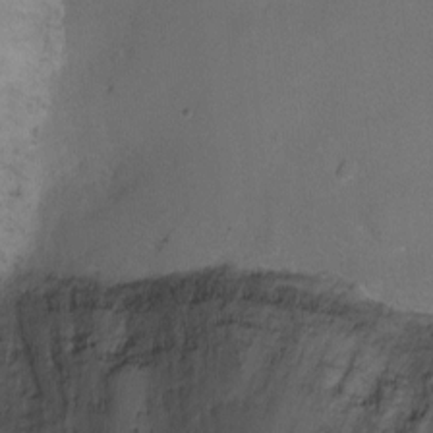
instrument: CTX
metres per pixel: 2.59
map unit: Ht
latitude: -2.2550
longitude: -32.7813
